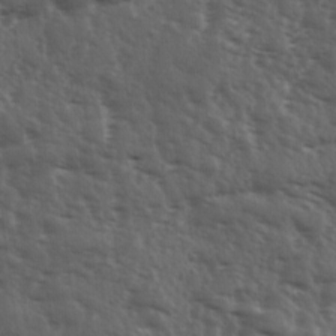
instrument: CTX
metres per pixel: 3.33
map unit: Ave
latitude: 11.4049
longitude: -103.6694
